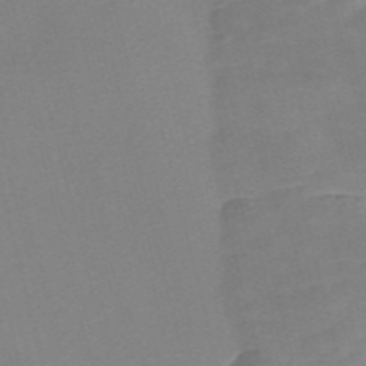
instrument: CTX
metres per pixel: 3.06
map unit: Nve
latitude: -57.8800
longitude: 57.8989
